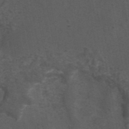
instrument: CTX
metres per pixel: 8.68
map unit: eAb
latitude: 43.8772
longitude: 106.0094
